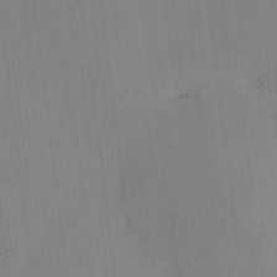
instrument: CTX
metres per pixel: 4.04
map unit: HNhu
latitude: 10.6491
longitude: 16.0850
